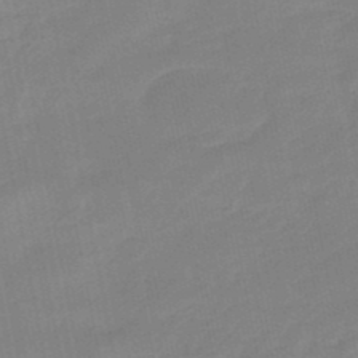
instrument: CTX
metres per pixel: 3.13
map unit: eHb
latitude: -47.7666
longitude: 89.0675
